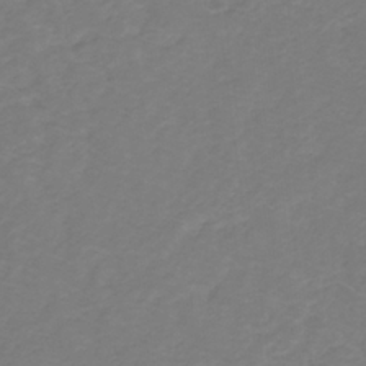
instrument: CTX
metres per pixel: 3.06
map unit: lHb
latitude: -31.1998
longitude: 64.7086
